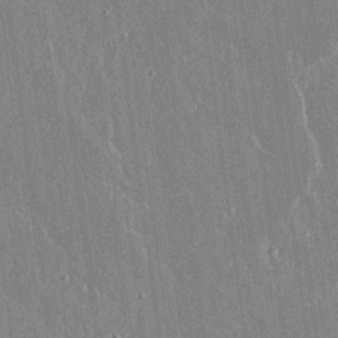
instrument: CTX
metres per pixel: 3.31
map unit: lAvf
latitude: 14.8569
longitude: -128.8380
